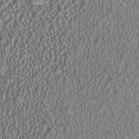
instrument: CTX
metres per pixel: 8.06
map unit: HNhu
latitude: 0.4790
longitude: 0.7275
